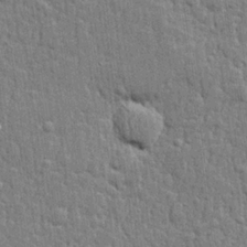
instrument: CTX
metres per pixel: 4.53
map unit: lHvf
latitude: 22.2145
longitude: 142.7463
